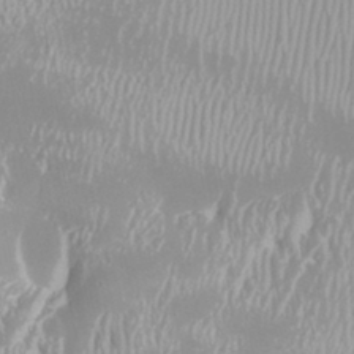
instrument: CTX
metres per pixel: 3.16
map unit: Htu
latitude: -8.5385
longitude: -76.4412
